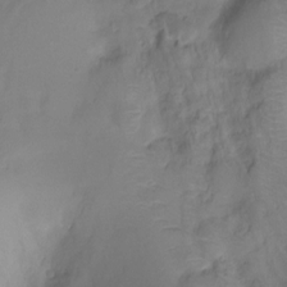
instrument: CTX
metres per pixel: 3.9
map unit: Hto
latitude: -11.0298
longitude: -39.8394
